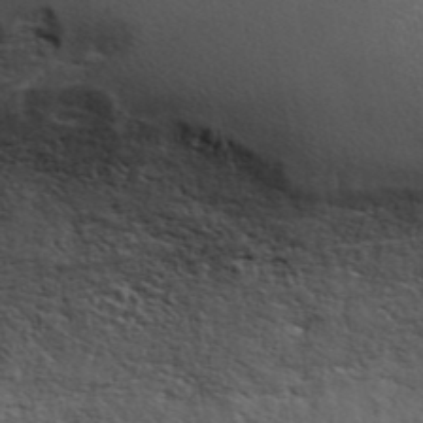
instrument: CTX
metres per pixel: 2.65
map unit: ANa
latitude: 43.4615
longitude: 48.5007
